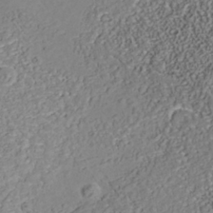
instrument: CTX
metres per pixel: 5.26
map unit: Nhu
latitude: -39.5210
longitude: -85.4993
